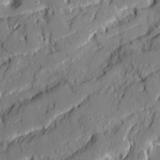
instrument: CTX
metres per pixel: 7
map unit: Ave
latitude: 20.5546
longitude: -129.1403
